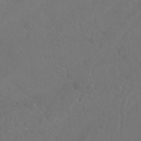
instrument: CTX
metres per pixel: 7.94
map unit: Nhu
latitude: 24.4790
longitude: -62.6680
